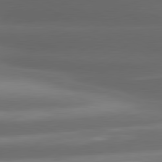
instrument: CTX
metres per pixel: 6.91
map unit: lApd
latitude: 80.8947
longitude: -142.7435
